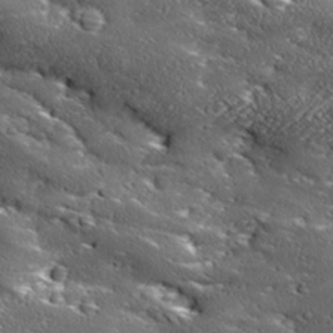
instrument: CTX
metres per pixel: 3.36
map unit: Ave
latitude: 18.2333
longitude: -136.9514
